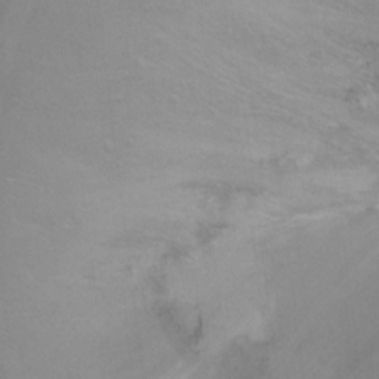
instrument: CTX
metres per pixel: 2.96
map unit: Ht
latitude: -7.5021
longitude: -35.2726
